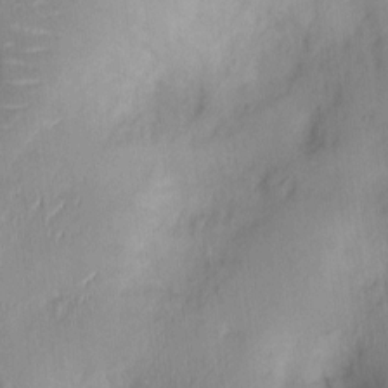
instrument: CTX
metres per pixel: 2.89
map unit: Nhu
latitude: 0.9324
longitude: -14.3279
